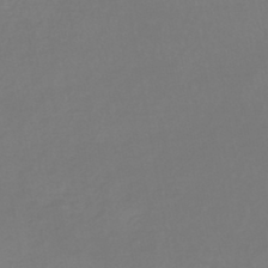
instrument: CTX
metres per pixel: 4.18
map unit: lHb
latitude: -41.9367
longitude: 65.2754
